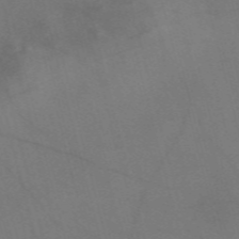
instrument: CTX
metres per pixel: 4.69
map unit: Nve
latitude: -58.6518
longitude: 51.1809
